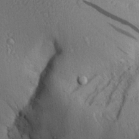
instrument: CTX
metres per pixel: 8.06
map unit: Aa
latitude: 27.6694
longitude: -134.2333
